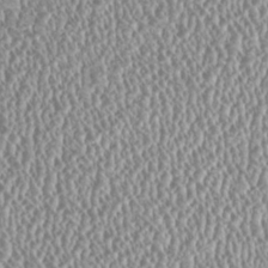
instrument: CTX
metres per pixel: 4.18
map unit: HNhu
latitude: -0.6141
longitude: 0.6330
